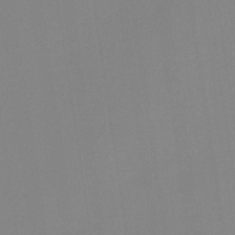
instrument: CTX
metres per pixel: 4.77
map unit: HNb
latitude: -36.6140
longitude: 54.7085
